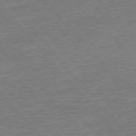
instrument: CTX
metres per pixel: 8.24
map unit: Ap
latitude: -77.0486
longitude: -96.3089
